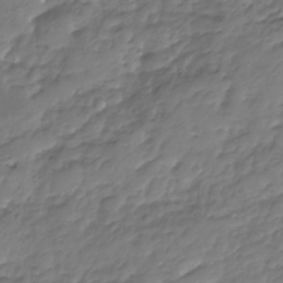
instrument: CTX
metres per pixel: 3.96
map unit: Nhu
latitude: -23.5021
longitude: -56.9135
